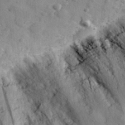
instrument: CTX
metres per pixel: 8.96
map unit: eHh
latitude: 30.3468
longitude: -71.5371
